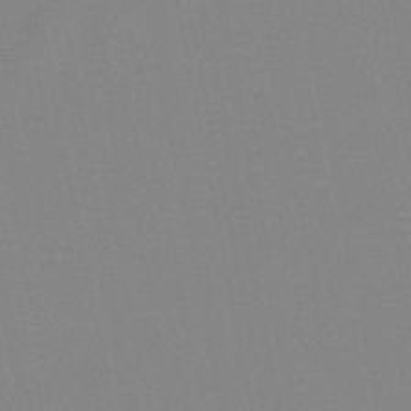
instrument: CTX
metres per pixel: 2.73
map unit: lHb
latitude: -48.1606
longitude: 70.1984
